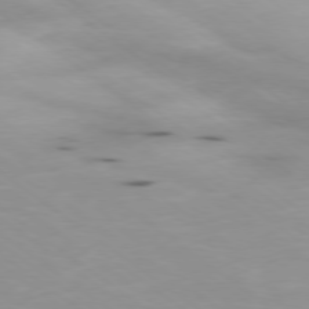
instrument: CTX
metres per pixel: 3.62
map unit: Ap
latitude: -78.9919
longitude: -73.0648
